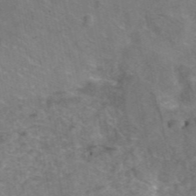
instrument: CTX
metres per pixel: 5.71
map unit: eAb
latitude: 45.5560
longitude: 116.2172
